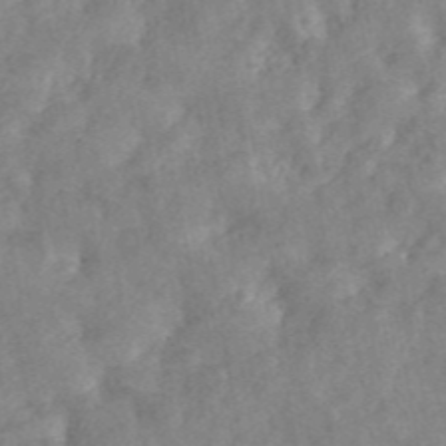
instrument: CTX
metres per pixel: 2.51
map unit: ANa
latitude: 45.7260
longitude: 26.2739
